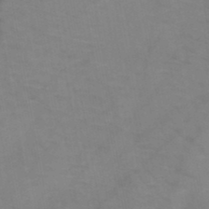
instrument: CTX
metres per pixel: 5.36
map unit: HNb
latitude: -47.8044
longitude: -47.7261
